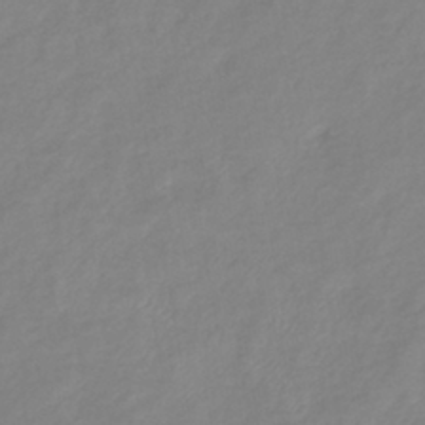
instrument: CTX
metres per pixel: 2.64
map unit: eHb
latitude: -41.0108
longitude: 80.9542
